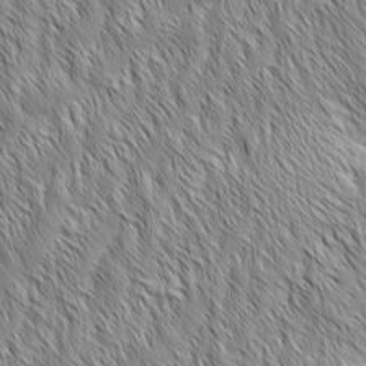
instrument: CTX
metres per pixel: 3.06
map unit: Aa
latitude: 6.2334
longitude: -129.8016
